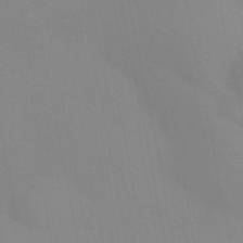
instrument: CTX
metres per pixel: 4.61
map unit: Aa
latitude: 32.7246
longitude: -145.9150
